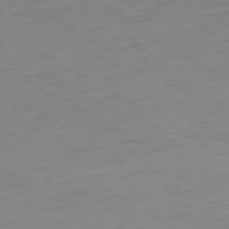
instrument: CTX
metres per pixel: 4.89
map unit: Ap
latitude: -76.2173
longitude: -76.5356
